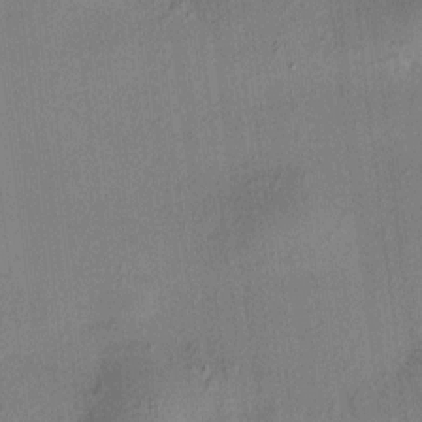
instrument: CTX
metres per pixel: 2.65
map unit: HNhu
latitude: 7.8961
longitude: 15.2376
